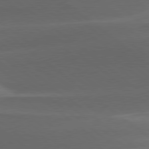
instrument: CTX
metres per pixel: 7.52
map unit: lApd
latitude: 78.9514
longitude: -48.5546
